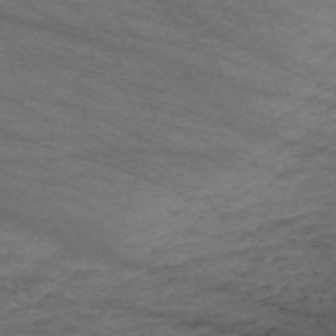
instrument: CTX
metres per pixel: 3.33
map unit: Nve
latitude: -59.6154
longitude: 61.7478
